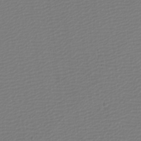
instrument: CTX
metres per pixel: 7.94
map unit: eHh
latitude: -4.0850
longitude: -85.8772
